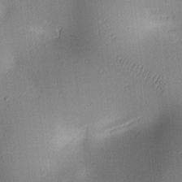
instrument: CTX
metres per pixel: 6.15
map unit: lAa
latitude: 2.9136
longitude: -116.2712
